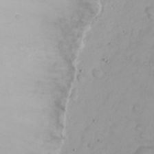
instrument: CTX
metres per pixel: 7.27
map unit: eHh
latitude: 23.1214
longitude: -60.9324
